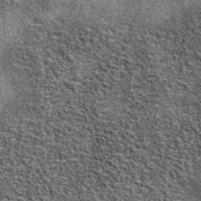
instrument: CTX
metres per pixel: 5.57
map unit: eAb
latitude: 38.4601
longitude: 107.5399
